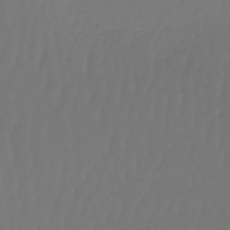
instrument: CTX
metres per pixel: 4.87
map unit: lHb
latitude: -47.5399
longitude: 61.7100
